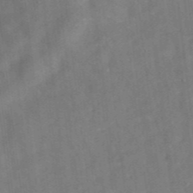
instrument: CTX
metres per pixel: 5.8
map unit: eAb
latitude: 34.7246
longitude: 109.4454
